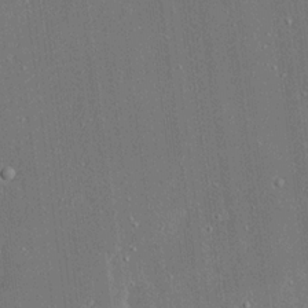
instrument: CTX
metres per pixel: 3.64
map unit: Ave
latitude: 17.0836
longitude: -140.1388
